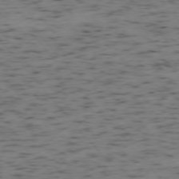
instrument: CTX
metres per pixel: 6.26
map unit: Ap
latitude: -76.1417
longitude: -61.2348
